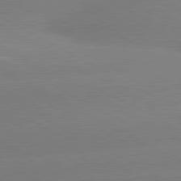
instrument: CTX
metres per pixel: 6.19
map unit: lApd
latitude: 80.7057
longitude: -150.6301
